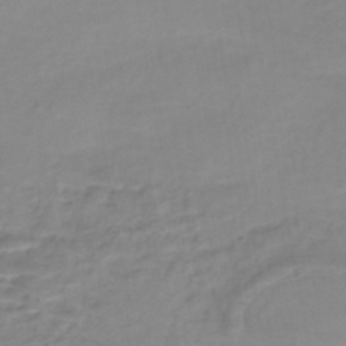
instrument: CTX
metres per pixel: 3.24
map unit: Nhe
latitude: -46.4062
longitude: 152.5195
